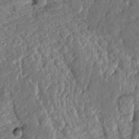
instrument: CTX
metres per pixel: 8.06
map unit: Htu
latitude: 3.7449
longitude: 149.8423
